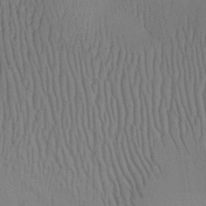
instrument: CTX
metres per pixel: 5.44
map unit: Aa
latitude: 26.7246
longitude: -136.4790
